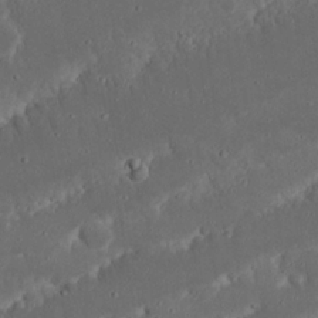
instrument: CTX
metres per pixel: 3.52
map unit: Nhu
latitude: 21.6505
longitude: -72.1956
